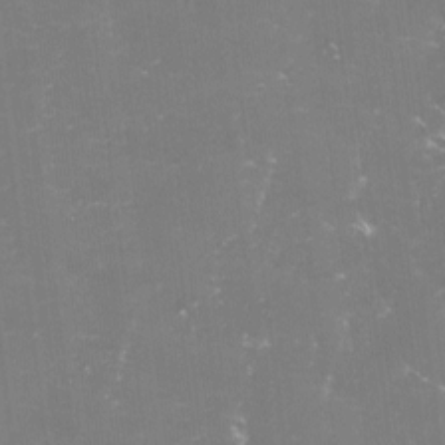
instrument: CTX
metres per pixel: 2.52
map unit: lHvf
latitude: -15.5399
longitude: -101.3482
